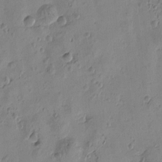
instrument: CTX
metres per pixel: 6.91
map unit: Htu
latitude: -3.6154
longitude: -176.5168
